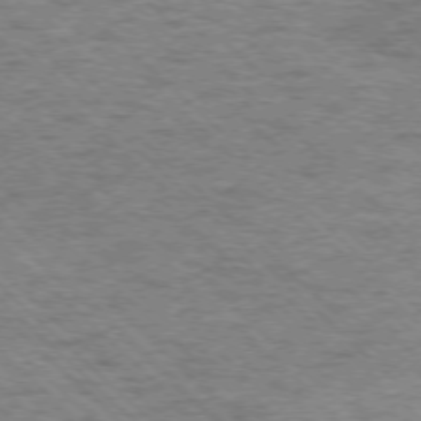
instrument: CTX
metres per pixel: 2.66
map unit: Ap
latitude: -76.0283
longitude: -80.0444
